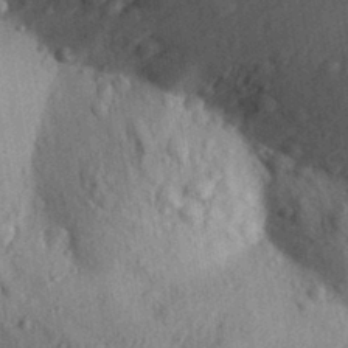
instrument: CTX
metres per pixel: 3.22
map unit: Aa
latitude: 30.1767
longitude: -147.0837
